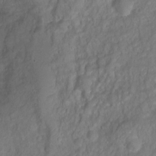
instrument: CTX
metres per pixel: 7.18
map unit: Ht
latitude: 2.4790
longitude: -35.0269
